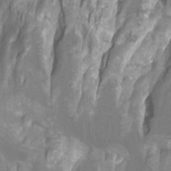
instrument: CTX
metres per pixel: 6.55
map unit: Htu
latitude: -7.4832
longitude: -49.0081
